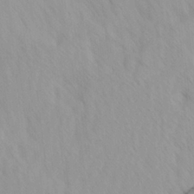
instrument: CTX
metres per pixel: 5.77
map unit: Ave
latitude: -1.4266
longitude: -112.9325
